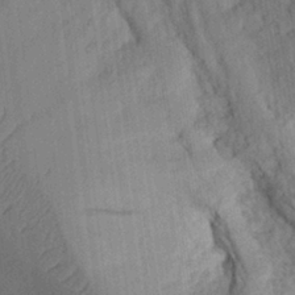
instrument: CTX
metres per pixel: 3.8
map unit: Ht
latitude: 7.7639
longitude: -75.8394
